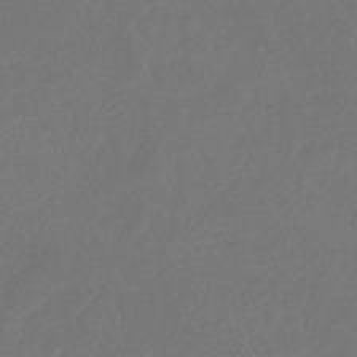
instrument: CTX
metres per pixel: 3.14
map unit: eHb
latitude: -35.3888
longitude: 78.7841
